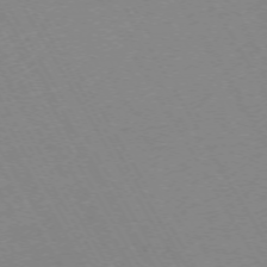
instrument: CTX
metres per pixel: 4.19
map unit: Hpe
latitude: -72.1039
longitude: 9.3698
